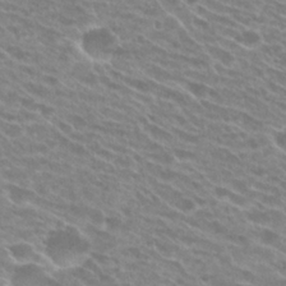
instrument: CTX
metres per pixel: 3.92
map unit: Hto
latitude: 24.9324
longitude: -42.1389
